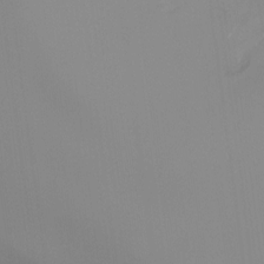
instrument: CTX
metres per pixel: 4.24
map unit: Ht
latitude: -16.8219
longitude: -46.7058
